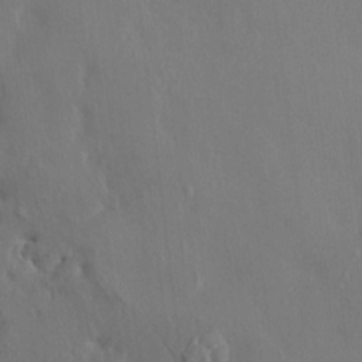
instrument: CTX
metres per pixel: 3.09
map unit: HNhu
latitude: 4.1389
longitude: 6.4818
